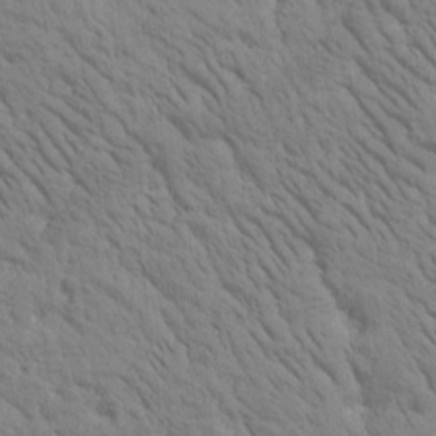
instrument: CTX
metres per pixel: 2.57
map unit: Htu
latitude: -1.3132
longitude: 174.1983
